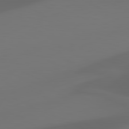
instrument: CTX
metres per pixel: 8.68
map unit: lApd
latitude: 81.2915
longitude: 122.9542
